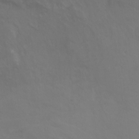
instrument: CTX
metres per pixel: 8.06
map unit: Ht
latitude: -0.4251
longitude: -38.5924
